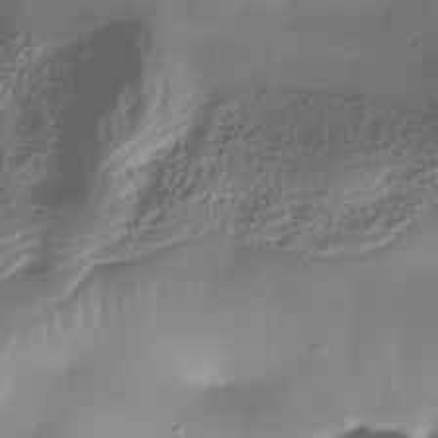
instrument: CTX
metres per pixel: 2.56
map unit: Nhe
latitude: -37.5210
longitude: -113.3482
